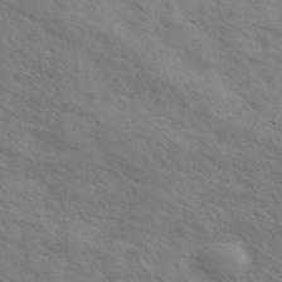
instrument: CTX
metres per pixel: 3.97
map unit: eHh
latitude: 36.0822
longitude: -139.8583
